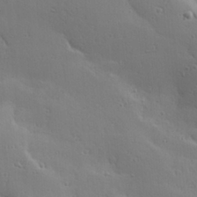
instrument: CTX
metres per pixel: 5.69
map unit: Hve
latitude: 23.3482
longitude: -96.5735
